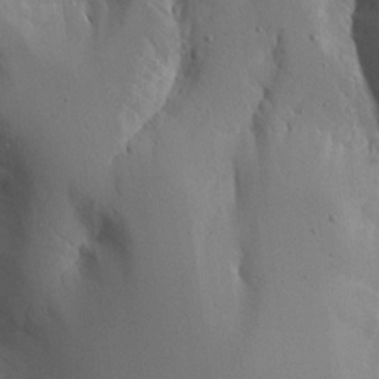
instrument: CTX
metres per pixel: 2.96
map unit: Aa
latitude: 15.1215
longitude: -142.8002
